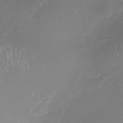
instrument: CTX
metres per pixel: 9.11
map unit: Nhe
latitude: -35.3888
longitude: -92.3278
